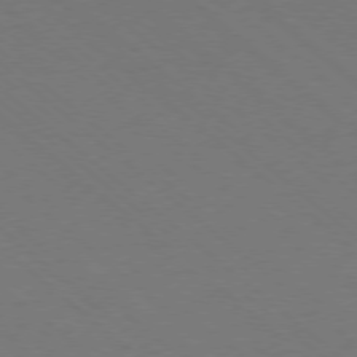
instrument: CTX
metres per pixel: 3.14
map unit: Ap
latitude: -78.2739
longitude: -84.0633
